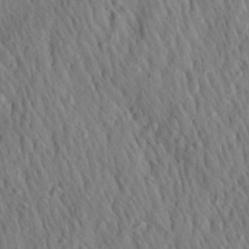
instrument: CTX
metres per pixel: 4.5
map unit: Aa
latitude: 26.9514
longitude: -141.2725
